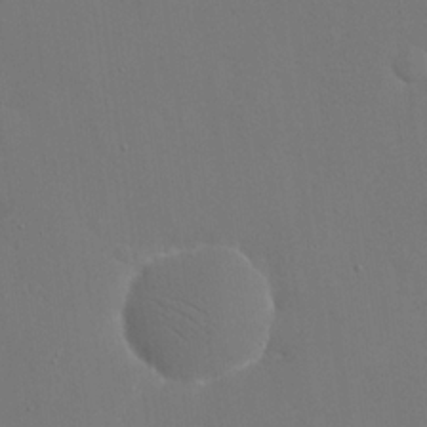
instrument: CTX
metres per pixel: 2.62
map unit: eHh
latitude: 18.8758
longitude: -67.0647
